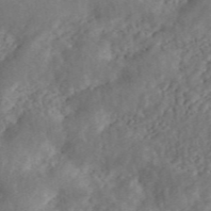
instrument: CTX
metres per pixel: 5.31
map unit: ANa
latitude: 46.1011
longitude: 28.1984
